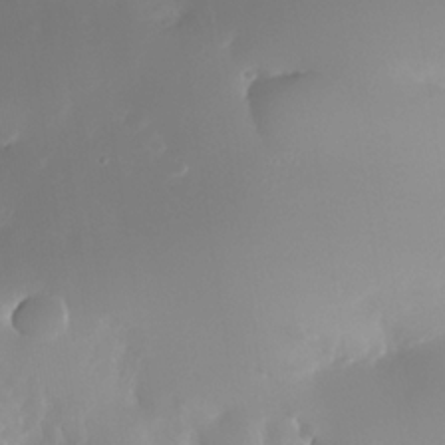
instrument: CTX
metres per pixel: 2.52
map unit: Nhe
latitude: -34.5196
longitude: -144.9891
